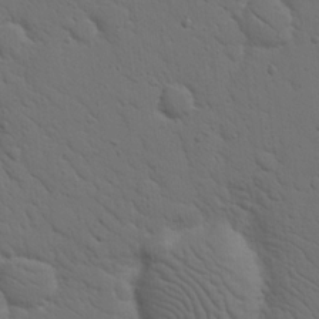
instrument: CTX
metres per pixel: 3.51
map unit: Nhu
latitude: 18.1389
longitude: -78.6491
